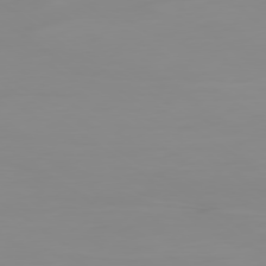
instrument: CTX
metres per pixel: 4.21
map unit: Ap
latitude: -78.9163
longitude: -78.8002
